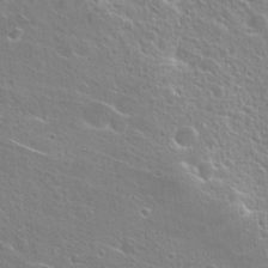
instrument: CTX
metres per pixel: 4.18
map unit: Hto
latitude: 25.2914
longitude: -45.0458
